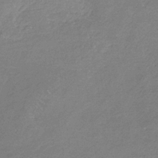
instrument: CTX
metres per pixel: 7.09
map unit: HNb
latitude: -35.1620
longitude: 55.5966
